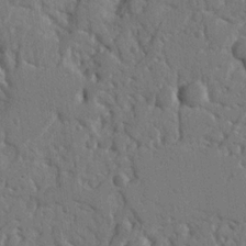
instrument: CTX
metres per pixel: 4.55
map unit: Nhu
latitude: 14.2712
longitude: -78.9892
